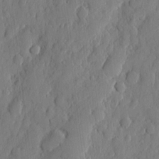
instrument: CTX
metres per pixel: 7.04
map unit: eHh
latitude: 6.8947
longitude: -73.6694
